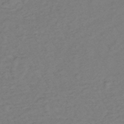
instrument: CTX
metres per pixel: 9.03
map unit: lHb
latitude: -35.2754
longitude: 70.2740
